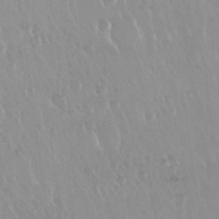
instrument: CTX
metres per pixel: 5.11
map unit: Nhu
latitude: 29.8016
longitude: -56.8568
